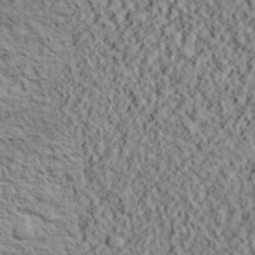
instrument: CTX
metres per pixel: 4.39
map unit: lHvf
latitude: 38.5546
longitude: -88.6302
